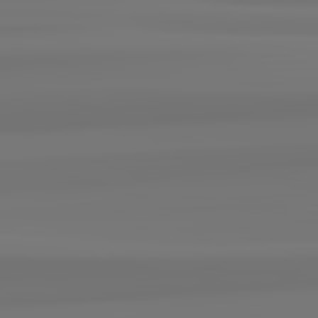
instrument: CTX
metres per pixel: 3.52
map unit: lApd
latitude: 82.8002
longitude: 170.3495
